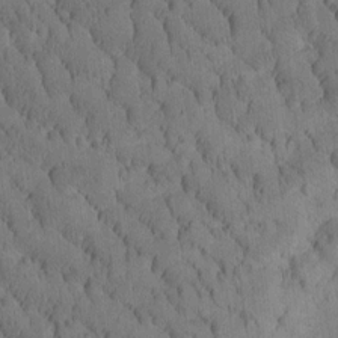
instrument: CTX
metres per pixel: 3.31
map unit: Htu
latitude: -3.3887
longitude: 172.5007
